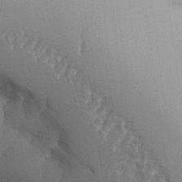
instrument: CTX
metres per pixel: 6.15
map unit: Aa
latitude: 27.2537
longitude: -129.0836
